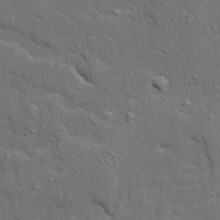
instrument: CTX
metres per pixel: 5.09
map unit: Ave
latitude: 19.2915
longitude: -128.6301
